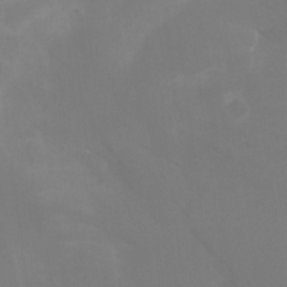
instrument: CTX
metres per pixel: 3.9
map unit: Ht
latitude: -15.8990
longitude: -50.0822
